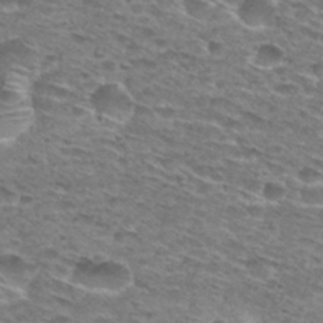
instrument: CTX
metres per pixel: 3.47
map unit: Hto
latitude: 28.6868
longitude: -47.8017
